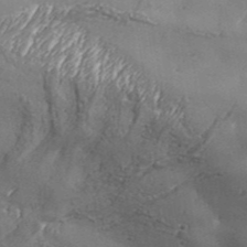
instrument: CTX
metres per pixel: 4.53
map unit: Aa
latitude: 33.5938
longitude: -135.1214
